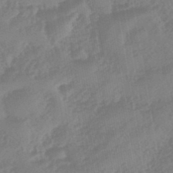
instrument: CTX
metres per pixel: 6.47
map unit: eHb
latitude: -46.1794
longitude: 83.8044
